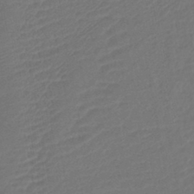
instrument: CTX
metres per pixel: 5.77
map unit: lHb
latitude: -43.0108
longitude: 76.7841
